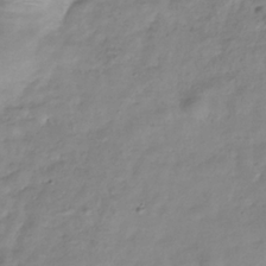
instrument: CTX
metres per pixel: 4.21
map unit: Hve
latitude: -32.6519
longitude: 90.9164
